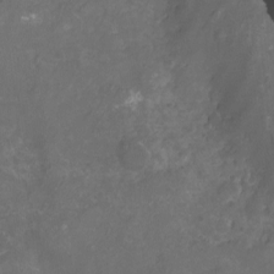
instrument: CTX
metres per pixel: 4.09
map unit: Nhu
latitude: -12.8408
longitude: -74.2145
